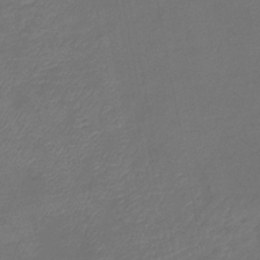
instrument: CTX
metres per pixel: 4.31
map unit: eHb
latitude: -39.5021
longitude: 77.1053
